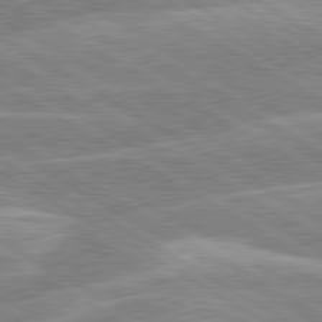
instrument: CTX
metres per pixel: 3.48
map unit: lApd
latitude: 80.1200
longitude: -131.5560
